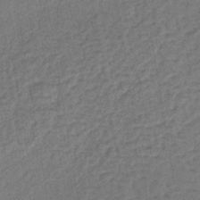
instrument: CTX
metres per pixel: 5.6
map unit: lHb
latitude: -38.2740
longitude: 63.4832
